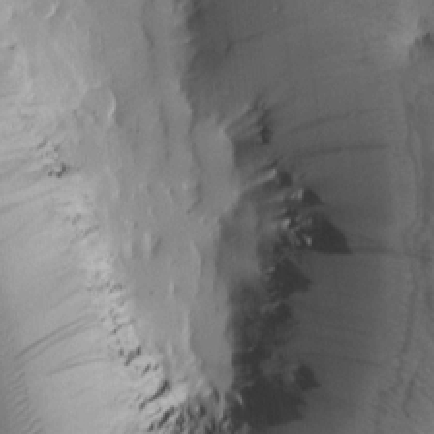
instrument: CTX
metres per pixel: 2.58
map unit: Htu
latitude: -0.6330
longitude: 171.6533
